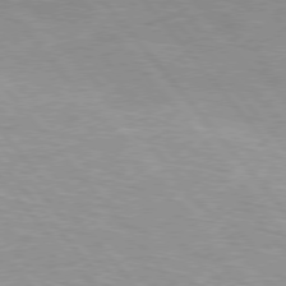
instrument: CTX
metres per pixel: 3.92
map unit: Hpe
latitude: 76.1011
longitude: -157.0458
